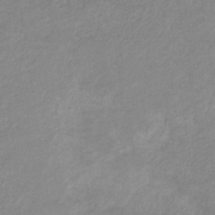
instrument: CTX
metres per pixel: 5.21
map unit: eHb
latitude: -31.7666
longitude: 68.2361
